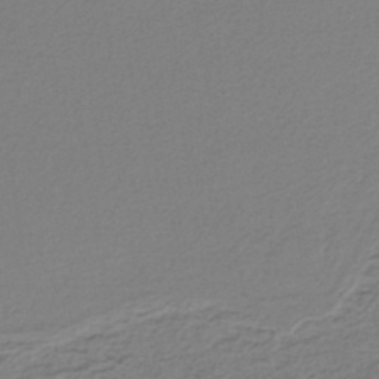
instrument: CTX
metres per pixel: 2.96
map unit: lHb
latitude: -42.0661
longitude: 62.0472
